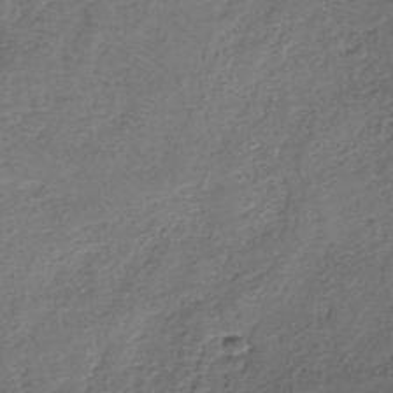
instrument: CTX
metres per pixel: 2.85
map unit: eHh
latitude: -40.0094
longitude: -27.9339
